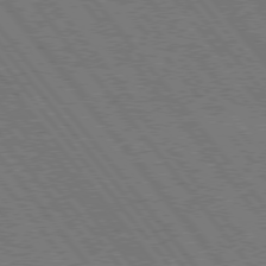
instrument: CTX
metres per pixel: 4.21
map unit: Hpe
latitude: 75.6316
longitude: -149.6883
